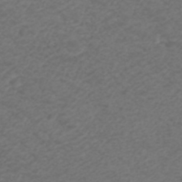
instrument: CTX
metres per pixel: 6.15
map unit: ANa
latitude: 38.7813
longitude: 24.1417
